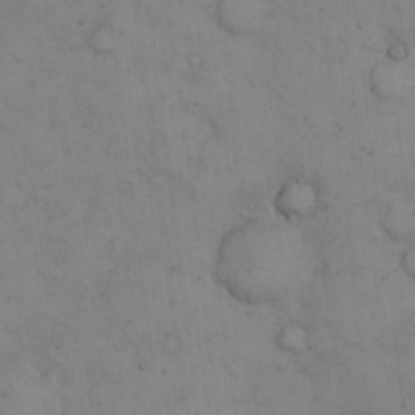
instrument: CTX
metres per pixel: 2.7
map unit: Hto
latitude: 12.6491
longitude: -59.5560
